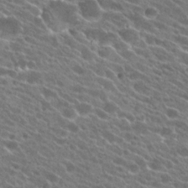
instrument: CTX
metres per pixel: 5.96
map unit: Hto
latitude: 23.4615
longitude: -38.0444
